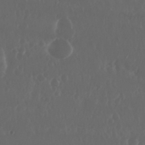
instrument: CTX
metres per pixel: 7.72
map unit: Nhu
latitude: 29.5560
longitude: -57.6315
